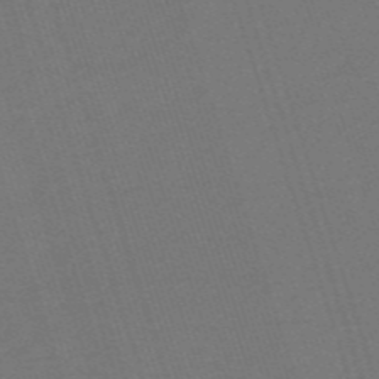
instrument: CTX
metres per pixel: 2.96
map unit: HNb
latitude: -55.6155
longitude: -44.8758
